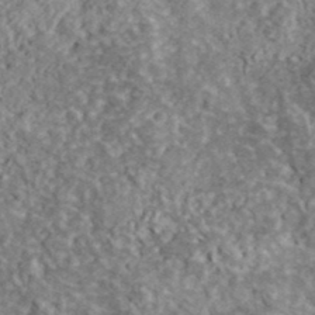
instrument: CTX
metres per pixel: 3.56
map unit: lHvf
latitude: 38.5924
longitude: -88.1956
